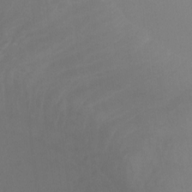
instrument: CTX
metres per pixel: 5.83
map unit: Aa
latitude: -7.5588
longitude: -78.5168
